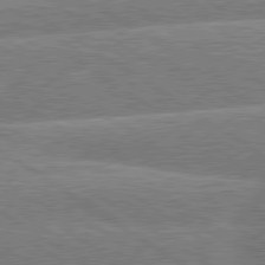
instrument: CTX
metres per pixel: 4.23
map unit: lApd
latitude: 79.6883
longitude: -157.9717
